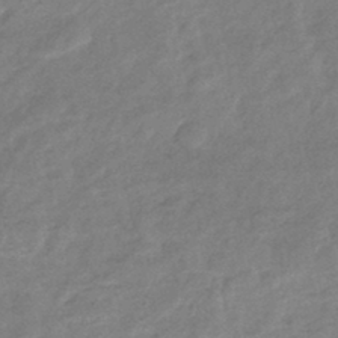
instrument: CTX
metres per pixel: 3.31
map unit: eHb
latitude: -41.2943
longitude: 83.5021
